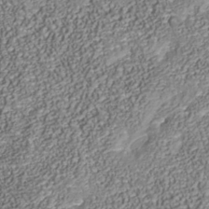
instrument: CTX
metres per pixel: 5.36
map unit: Nhu
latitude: -38.8597
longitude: -85.5560
